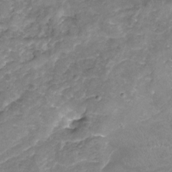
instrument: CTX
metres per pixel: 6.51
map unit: Nhu
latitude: -19.5966
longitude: -56.6112
